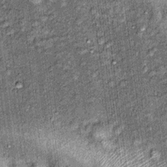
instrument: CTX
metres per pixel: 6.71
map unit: Nhu
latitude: 15.6316
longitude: -32.0255
